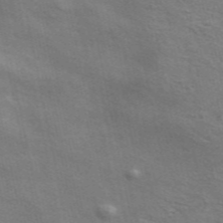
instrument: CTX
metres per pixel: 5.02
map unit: ANa
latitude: 48.2711
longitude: -75.1781
